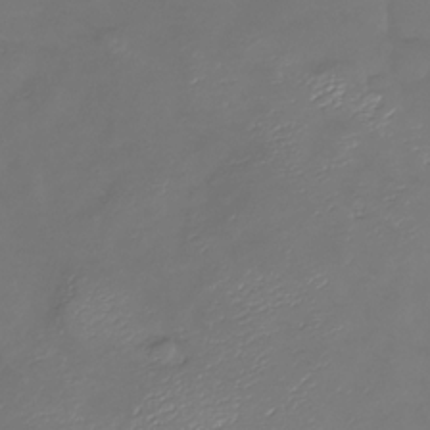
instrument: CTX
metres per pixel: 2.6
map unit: Nhu
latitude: -26.9352
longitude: -57.4237
